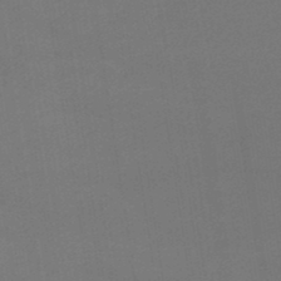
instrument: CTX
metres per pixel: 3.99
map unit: lHb
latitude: -46.9919
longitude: 67.4076
